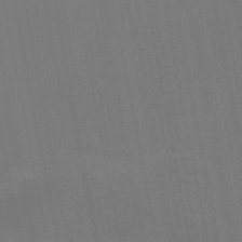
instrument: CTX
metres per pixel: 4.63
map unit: HNb
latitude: -51.7100
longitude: -45.6127
